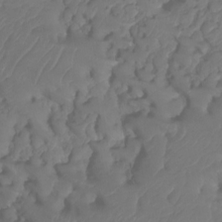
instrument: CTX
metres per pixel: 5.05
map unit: HNhu
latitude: -25.0108
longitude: 50.3495
